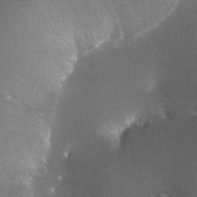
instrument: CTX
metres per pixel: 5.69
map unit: HNhu
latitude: 4.0822
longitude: 5.1998
